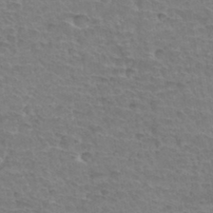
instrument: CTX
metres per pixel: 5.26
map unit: Hto
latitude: 35.5560
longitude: -43.5938
